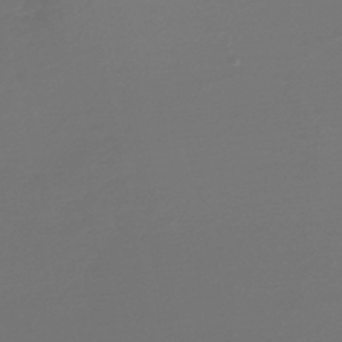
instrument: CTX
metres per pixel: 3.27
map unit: lHb
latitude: -47.2565
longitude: 66.1606
